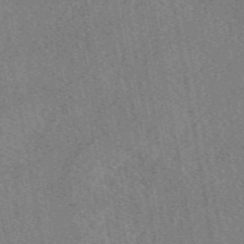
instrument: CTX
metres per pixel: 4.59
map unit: eAb
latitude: 48.6302
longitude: 104.5573
